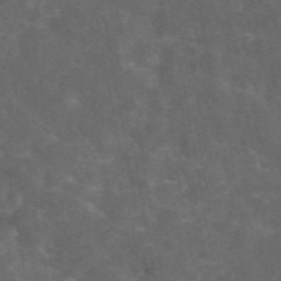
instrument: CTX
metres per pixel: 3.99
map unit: eAb
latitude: 46.2712
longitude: 125.8233
